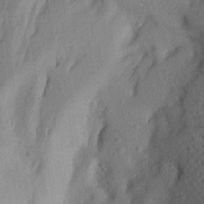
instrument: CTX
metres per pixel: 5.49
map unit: Aa
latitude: 27.1403
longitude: -146.5735
